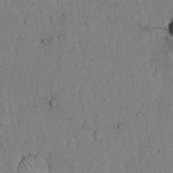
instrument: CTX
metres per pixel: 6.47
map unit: Hto
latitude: 14.3846
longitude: -56.7057
